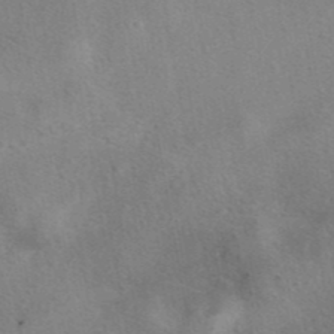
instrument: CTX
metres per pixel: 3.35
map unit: eAb
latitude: 41.6693
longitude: 103.2376
